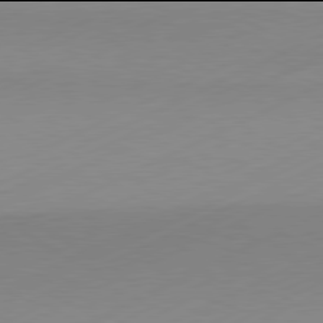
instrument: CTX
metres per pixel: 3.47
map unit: Hpe
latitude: -82.0094
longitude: 12.4251
